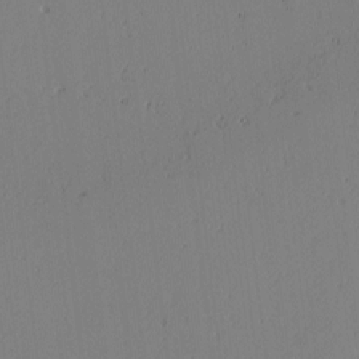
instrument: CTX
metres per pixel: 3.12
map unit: lAvf
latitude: -1.7667
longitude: -106.1956
